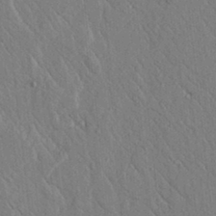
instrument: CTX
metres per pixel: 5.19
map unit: lAvf
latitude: 6.2334
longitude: 160.1984
